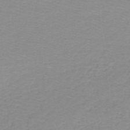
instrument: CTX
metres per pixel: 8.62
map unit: lHb
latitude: -44.2551
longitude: 53.1998
